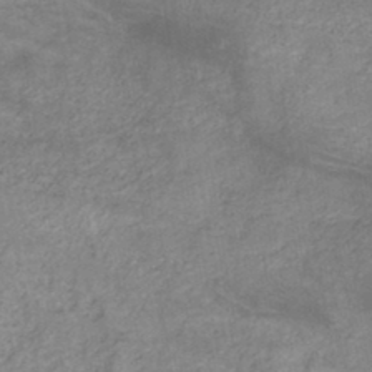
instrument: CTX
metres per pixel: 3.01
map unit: HNb
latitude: -45.7289
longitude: -45.1781
